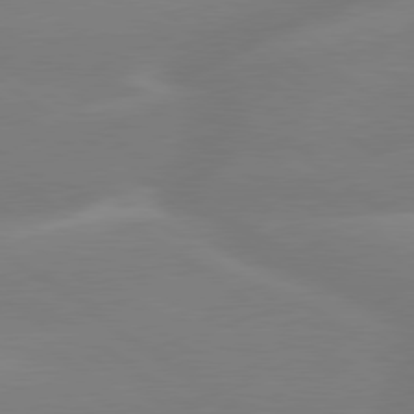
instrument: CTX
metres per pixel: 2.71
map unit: lApd
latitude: 79.4805
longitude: -148.9136
